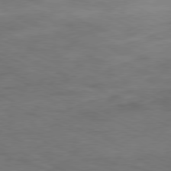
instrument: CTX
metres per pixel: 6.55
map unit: Ap
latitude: -78.2928
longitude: -73.9528
